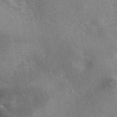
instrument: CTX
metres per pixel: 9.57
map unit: eAb
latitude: 40.4601
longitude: 106.9542
